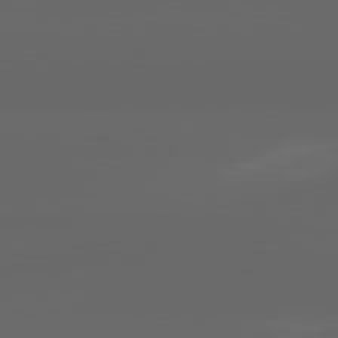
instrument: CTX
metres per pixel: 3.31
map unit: lApd
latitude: 82.1577
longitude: -169.5182
